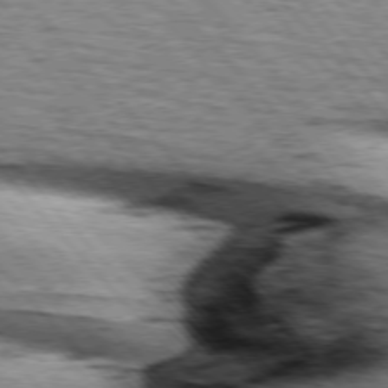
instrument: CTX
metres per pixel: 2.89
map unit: lApd
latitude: 75.7450
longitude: -83.1025
